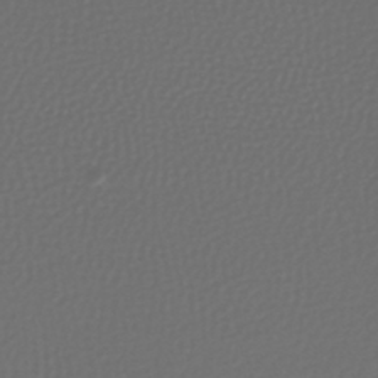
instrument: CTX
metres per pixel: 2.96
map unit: lHb
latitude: -43.0864
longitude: 72.2550
